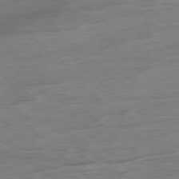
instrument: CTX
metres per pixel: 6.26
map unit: Hpe
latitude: -78.5007
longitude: -19.4237
